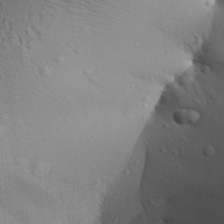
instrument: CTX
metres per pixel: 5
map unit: Aa
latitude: 27.0836
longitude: -136.1956
